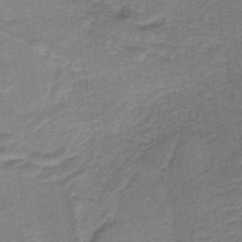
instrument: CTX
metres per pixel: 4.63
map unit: lHb
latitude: -39.1431
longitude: 54.5763
